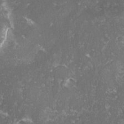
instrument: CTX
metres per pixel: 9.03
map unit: lHvf
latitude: -14.8030
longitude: -99.8016
